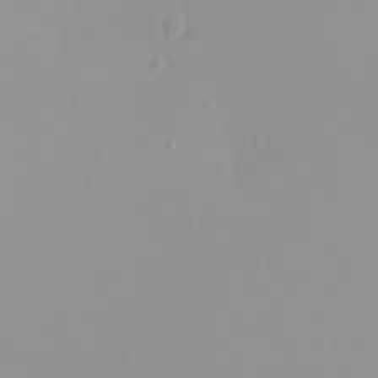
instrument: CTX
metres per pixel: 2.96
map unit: eHh
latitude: -8.2928
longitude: -70.2522
